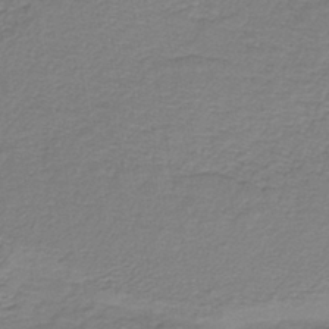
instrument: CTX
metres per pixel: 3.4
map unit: lHb
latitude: -40.3873
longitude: 61.8611
